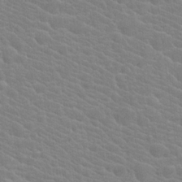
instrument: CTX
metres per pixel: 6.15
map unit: Hto
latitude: 20.1389
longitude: -39.9150
